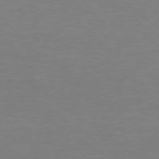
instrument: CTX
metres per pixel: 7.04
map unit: Ap
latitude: -78.5384
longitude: -67.6505
